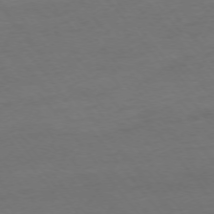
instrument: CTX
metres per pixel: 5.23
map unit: Ap
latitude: -75.2754
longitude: -67.0080
